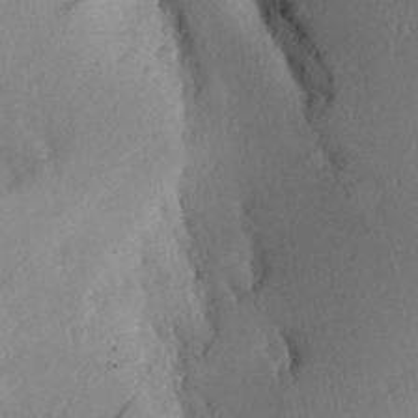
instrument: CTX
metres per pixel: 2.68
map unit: Aa
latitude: 28.1767
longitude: -135.3103
